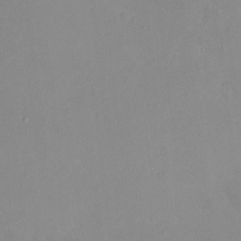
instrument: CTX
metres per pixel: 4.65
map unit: HNhu
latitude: 6.4601
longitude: 1.2754
